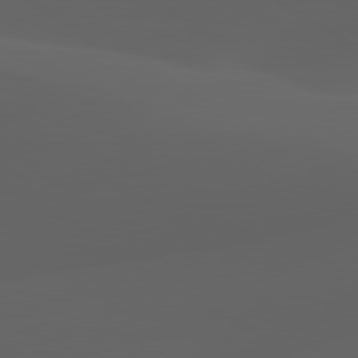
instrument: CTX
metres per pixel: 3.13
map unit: lApd
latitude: 80.0444
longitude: -93.0080
